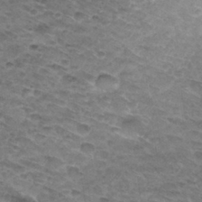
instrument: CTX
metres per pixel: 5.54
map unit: Hto
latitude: 32.4034
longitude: -47.1970
